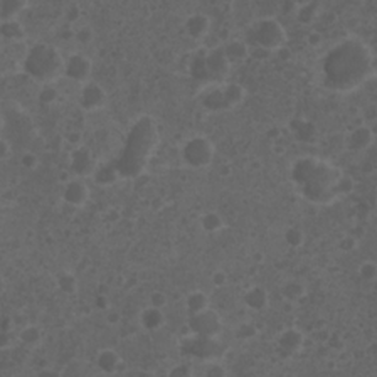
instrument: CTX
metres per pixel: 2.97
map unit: Nhu
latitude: 3.4804
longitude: -14.9325
